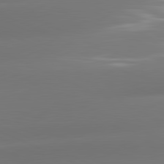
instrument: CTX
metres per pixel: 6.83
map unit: lApd
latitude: 81.4426
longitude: -160.7624
